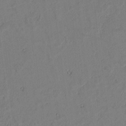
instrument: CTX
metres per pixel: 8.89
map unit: lAvf
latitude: 8.5924
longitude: 166.9731
